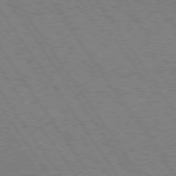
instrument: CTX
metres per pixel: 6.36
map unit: Hpe
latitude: 74.6302
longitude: -135.7638
